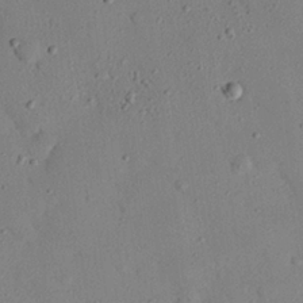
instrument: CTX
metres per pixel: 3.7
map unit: eHh
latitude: 25.8016
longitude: -77.2537
